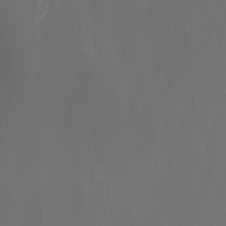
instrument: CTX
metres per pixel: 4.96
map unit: Nhu
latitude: -6.5951
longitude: -90.8191
